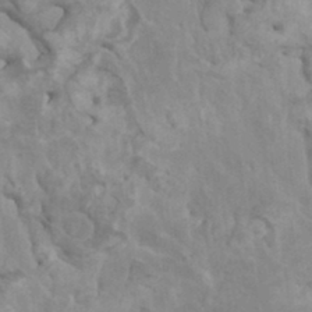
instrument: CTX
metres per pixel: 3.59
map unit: HNhu
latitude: 6.1956
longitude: -1.7260
